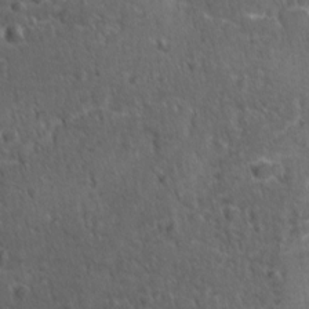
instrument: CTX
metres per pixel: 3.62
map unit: lAvf
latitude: -9.9556
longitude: -120.3657
